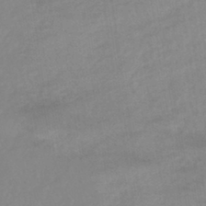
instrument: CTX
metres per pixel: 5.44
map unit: eHb
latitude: -45.1809
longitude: 84.7463
